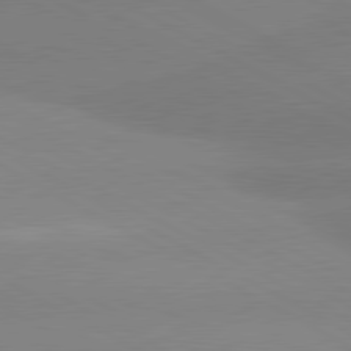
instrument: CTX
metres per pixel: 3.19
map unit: lApd
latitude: 80.6679
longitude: -153.7261
